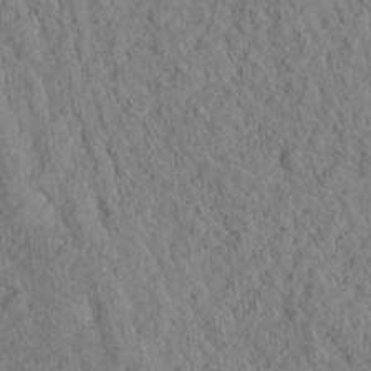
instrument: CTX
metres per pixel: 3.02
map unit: Nhu
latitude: 16.2523
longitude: -31.2348
